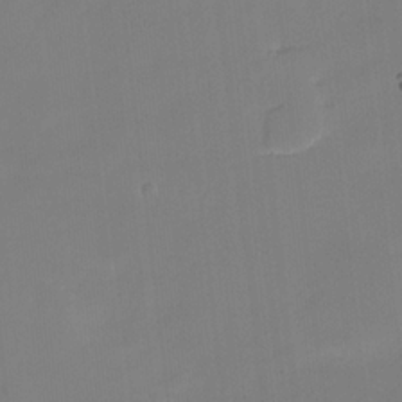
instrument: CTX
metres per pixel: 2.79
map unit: HNhu
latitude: -23.6344
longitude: 50.1795
